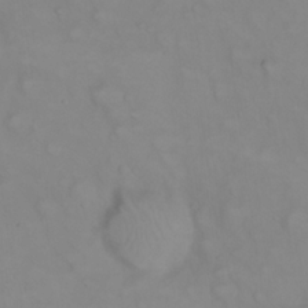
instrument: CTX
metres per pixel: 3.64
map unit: eHh
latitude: 22.4223
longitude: -61.7071
